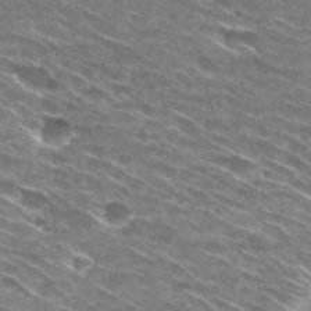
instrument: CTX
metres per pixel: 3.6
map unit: Hto
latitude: 29.6694
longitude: -46.2523
